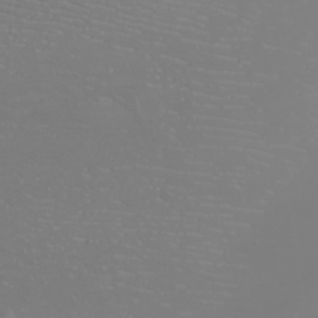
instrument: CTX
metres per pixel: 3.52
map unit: Nhu
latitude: -7.0108
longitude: -95.9906
